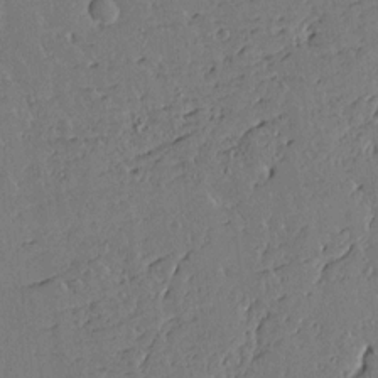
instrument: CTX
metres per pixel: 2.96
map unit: Aa
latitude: 12.7058
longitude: -127.2537
